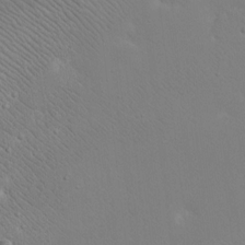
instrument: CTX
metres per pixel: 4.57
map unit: eHh
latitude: 18.3467
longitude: -72.1011
